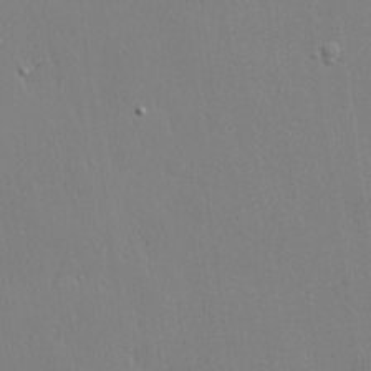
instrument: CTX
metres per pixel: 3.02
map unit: lHvf
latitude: 20.6113
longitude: 142.3117
